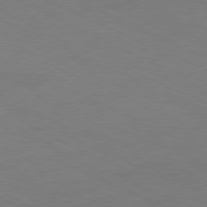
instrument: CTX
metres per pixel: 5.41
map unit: Ap
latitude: -78.7085
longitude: -72.3279
